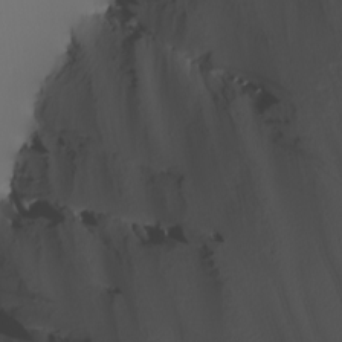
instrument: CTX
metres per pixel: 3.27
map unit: Nhu
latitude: -6.0472
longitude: -95.8206
